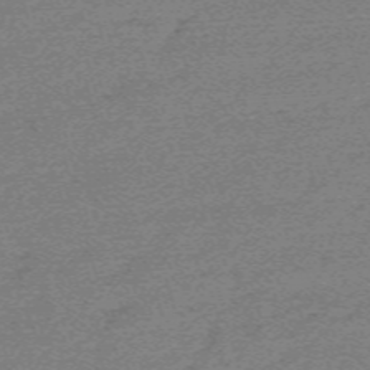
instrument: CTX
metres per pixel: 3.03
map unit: eHh
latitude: -61.8422
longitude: 51.8800
